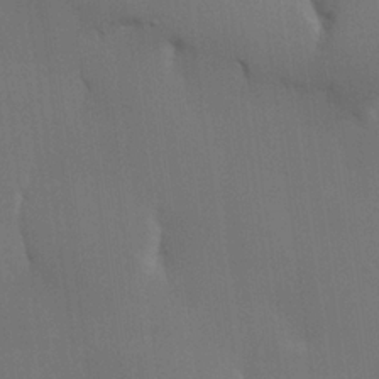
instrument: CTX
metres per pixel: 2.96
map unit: lHvf
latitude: 22.4601
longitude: 146.1039
